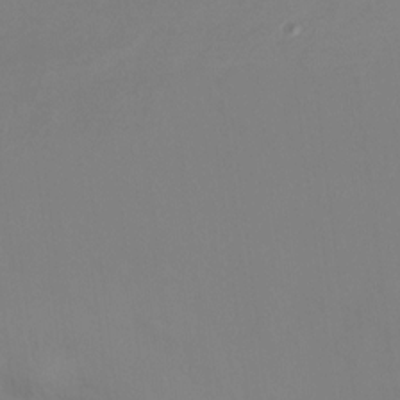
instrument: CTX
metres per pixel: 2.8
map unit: Ht
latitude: -15.0487
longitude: -42.5546
